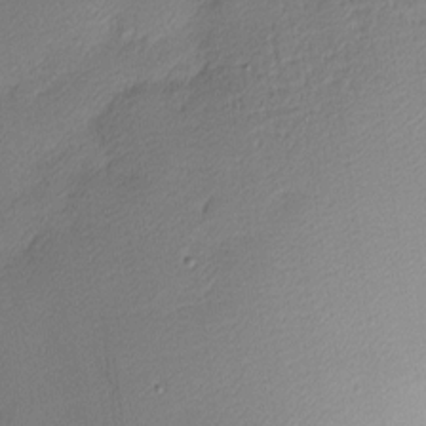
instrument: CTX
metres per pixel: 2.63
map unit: Nhu
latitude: 2.2711
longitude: -75.7261
